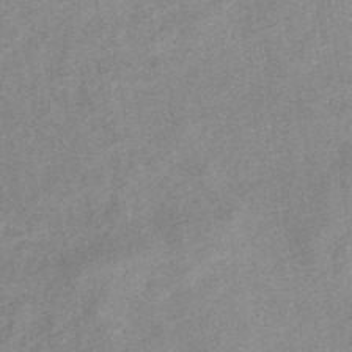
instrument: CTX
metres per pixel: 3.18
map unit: eHb
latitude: -35.8800
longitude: 73.2565
